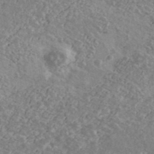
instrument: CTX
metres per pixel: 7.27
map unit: Ave
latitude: 39.6316
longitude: -110.2523
